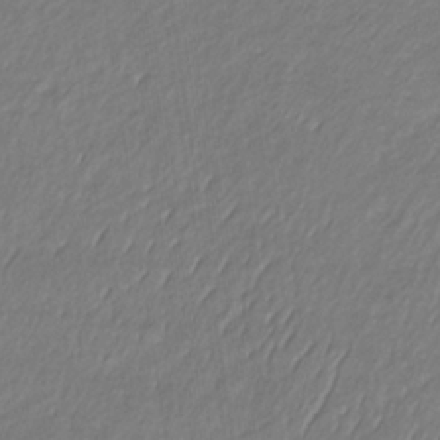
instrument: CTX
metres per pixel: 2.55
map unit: lHb
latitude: -36.0850
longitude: 71.3132
